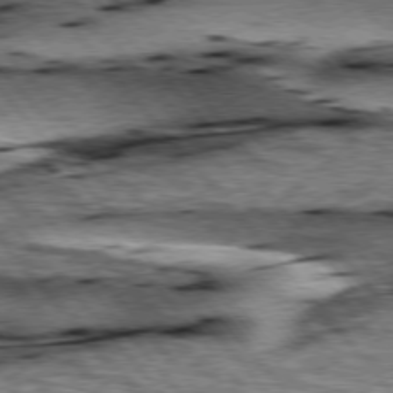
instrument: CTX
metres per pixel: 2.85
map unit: lApd
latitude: 76.2900
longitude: -71.3481
